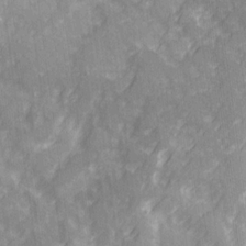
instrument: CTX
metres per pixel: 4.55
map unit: Ave
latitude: 20.6869
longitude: -131.9906
